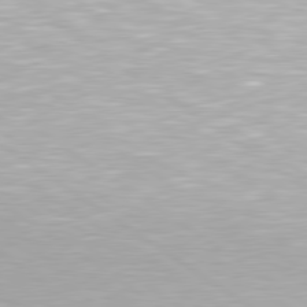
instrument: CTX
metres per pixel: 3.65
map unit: Hpe
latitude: 79.4238
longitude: -154.2145
